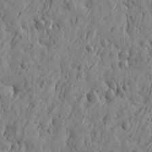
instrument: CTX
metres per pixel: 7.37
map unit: Htu
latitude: -3.7288
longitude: 179.0297
